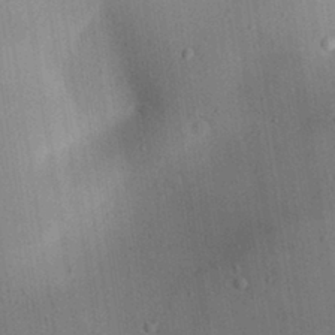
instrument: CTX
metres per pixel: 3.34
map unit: Aa
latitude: 31.1215
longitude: -144.3845
